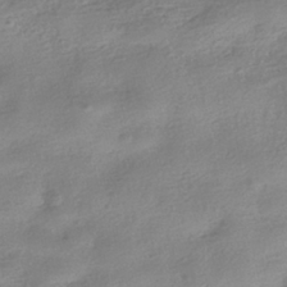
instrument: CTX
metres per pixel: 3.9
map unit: HNhu
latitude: -40.8597
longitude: 98.2550
